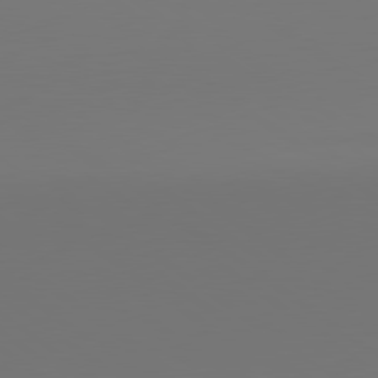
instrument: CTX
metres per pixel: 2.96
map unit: lApd
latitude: 79.8206
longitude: 158.6140
